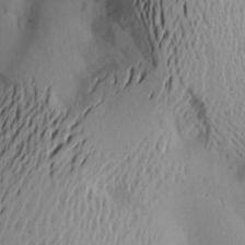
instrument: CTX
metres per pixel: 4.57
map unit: Aa
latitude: 20.5168
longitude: -145.1025
